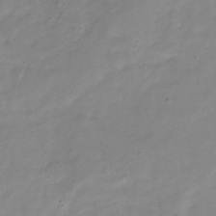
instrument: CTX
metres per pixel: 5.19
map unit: Hve
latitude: -32.4629
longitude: 91.3699
